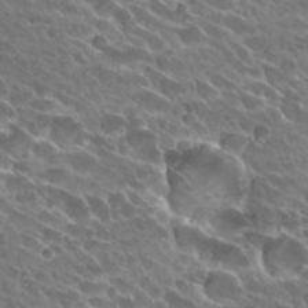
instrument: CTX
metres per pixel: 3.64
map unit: Hto
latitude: 27.8961
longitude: -41.5938
